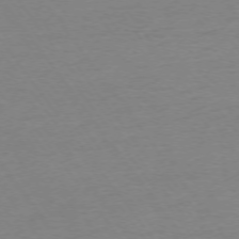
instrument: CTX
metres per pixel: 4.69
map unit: Ap
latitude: -74.6519
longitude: -84.8569
